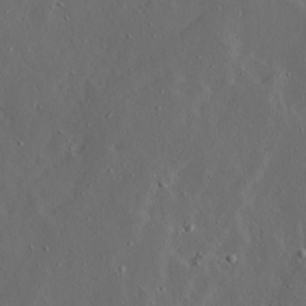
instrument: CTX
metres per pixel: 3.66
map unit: Ave
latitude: 13.6505
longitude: -136.4223
